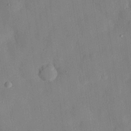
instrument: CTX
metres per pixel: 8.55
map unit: eHh
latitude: 28.2711
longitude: -77.3292
